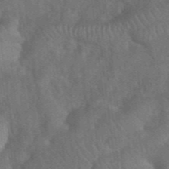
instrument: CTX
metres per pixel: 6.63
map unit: eHh
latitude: 39.8583
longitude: -56.3845
